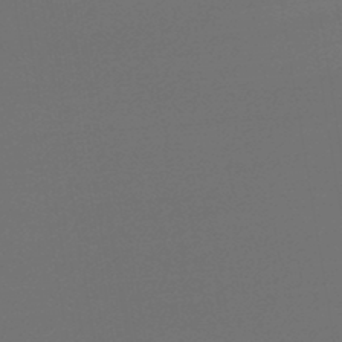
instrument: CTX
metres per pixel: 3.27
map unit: lHb
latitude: -46.2550
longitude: 60.5385
